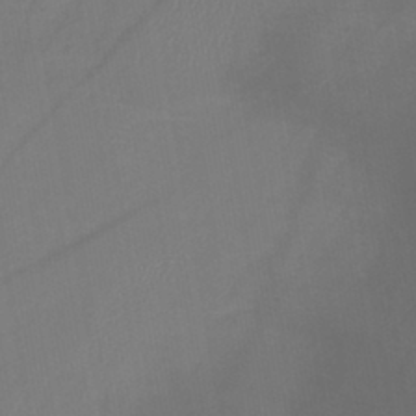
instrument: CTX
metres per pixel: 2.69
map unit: lHb
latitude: -41.1809
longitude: 77.5021
